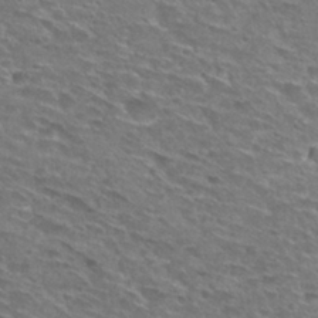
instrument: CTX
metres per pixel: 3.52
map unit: Hto
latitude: 29.9528
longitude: -47.4427
